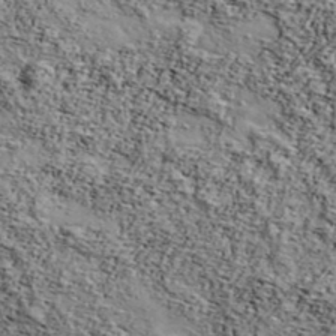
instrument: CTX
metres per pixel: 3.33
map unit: Ave
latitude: 43.5749
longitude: -110.5546
